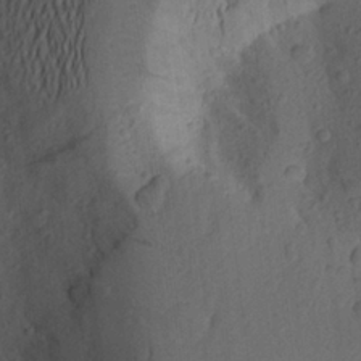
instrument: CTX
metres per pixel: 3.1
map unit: Aa
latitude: 25.1025
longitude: -147.1026
